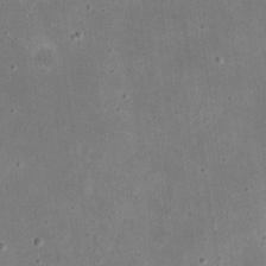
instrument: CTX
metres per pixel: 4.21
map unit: eHh
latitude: 21.8395
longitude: -67.8583
